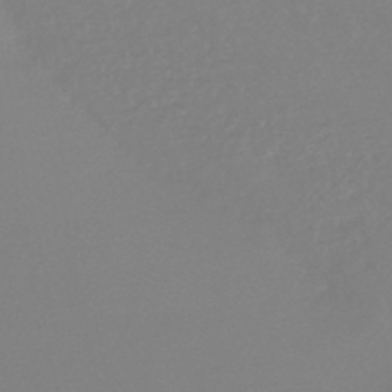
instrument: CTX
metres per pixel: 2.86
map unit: lHb
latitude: -44.3306
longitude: 54.0850
